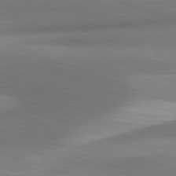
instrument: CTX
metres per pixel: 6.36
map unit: lApd
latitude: 81.2915
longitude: 140.2550
